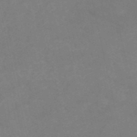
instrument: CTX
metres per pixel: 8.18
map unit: HNb
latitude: -53.3509
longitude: -47.9150
